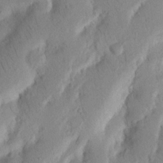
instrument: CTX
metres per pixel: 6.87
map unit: Nhu
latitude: 16.8569
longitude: -75.6316
